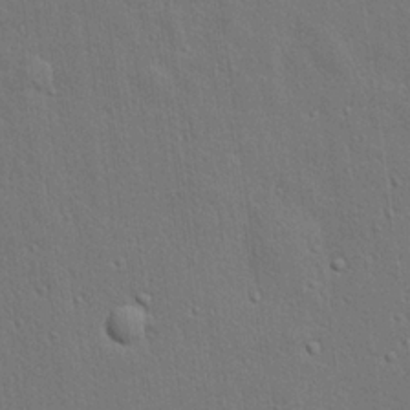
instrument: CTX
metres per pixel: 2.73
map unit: lHvf
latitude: 19.1781
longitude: 142.0850
